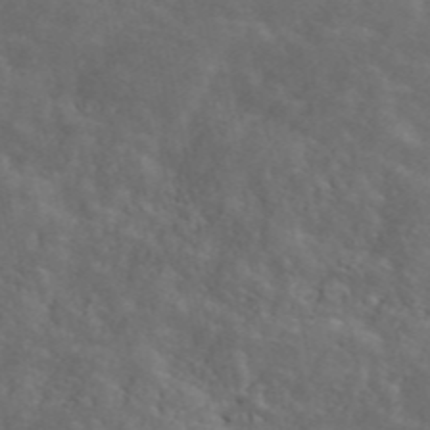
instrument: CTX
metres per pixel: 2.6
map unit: ANa
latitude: 47.4049
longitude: -84.1011
